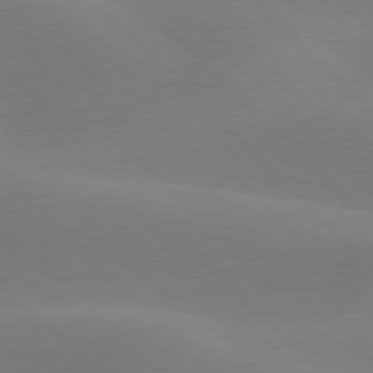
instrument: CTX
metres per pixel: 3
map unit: lApd
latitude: 77.7260
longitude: -50.5356
